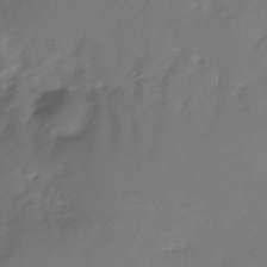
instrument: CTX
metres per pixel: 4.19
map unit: Nhu
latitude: -28.7841
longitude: -79.8961
